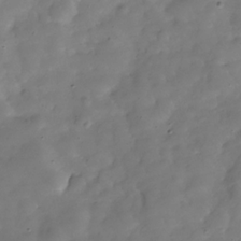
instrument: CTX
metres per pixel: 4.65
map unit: Hve
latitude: -30.7463
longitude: 94.8219
